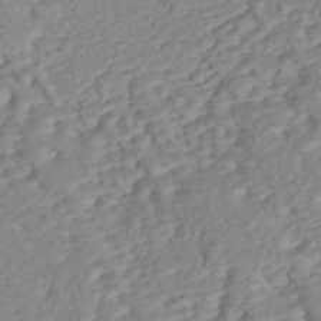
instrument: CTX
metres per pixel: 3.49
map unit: Nhe
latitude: -47.2187
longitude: -172.2333
